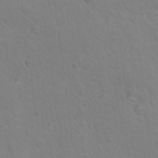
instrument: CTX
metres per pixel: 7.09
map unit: Nhu
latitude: 16.7435
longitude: -33.3293
